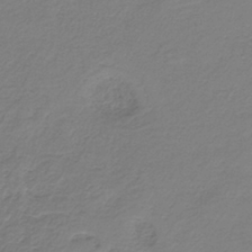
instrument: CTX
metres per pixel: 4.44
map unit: HNb
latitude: -33.8234
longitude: 56.2361
